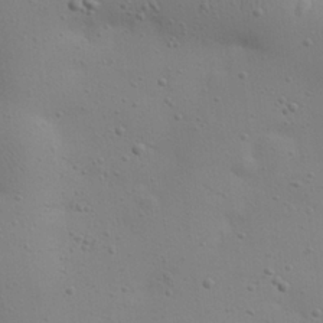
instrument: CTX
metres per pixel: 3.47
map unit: eHh
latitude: 24.7435
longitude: -69.6883
